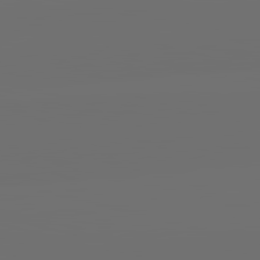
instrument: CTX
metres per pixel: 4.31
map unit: lApd
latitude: 83.7260
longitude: -131.8206
